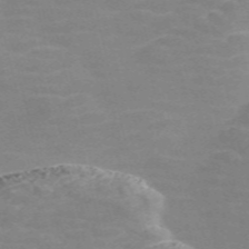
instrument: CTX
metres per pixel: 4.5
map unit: Nve
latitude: -58.1227
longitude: 63.1998
